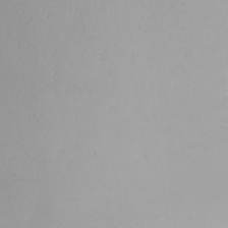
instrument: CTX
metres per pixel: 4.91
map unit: Nhu
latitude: -4.8030
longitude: -91.8583
